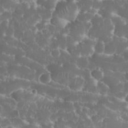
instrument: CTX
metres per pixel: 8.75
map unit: eHh
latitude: 34.3467
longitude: -63.1403
